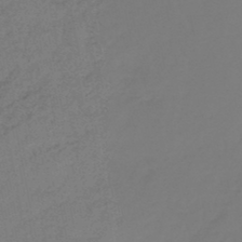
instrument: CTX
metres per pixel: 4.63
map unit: eHb
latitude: -46.5573
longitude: 81.1242
